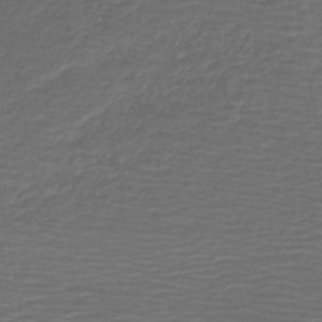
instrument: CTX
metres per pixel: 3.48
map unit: HNb
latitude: -42.9163
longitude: 51.8422
